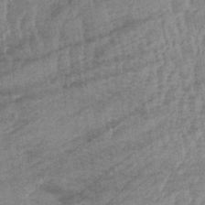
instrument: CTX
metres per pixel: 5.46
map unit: lHb
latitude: -33.8801
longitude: 70.6330
